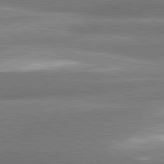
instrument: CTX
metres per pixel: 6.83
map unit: lApd
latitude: 80.5735
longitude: -163.8962
